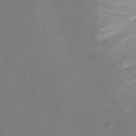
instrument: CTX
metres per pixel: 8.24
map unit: Ht
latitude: 1.0458
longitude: -34.5545
